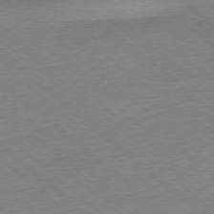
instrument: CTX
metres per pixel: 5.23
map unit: Ap
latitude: -78.1228
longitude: -99.3481
